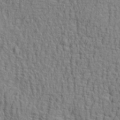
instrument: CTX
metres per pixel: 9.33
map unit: Aa
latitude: 28.2900
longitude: -138.5168
